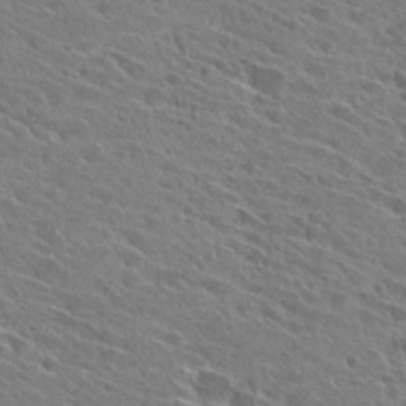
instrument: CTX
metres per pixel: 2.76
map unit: Hto
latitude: 28.2900
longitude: -43.3860
